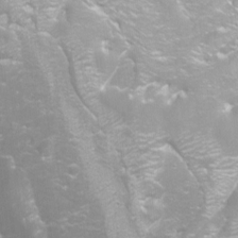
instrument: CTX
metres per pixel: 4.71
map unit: Aa
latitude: -9.0297
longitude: -71.5560
